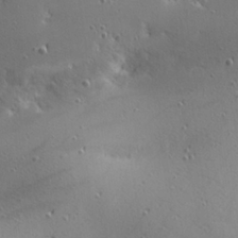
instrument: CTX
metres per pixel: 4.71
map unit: Hve
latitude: 25.6127
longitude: -92.9135
